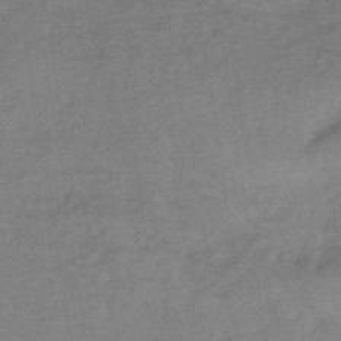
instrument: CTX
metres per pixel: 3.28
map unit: lHb
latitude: -33.9178
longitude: 65.3510
